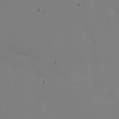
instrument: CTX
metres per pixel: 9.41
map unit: Nhu
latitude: 25.4426
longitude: -71.2159
